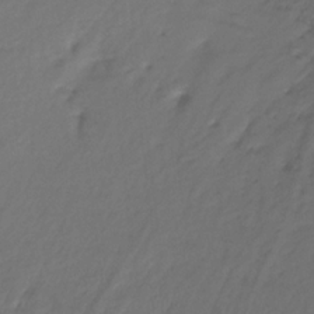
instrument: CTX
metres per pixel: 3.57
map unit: lHb
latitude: -32.5952
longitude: 63.7477
